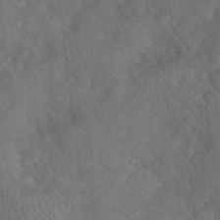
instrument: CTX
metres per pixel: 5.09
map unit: eHh
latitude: 39.5560
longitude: -56.4034
